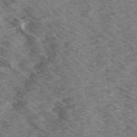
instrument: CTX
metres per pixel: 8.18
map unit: Ave
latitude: 14.7436
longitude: -103.1970
